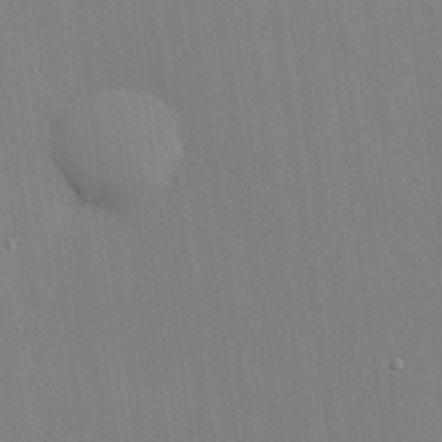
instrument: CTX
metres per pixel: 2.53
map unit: Hve
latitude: 26.0255
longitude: -90.4601
